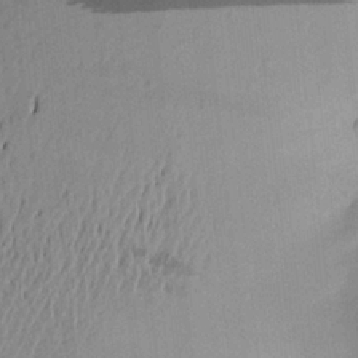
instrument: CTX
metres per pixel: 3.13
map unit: Aa
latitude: 21.7261
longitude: -147.7639
